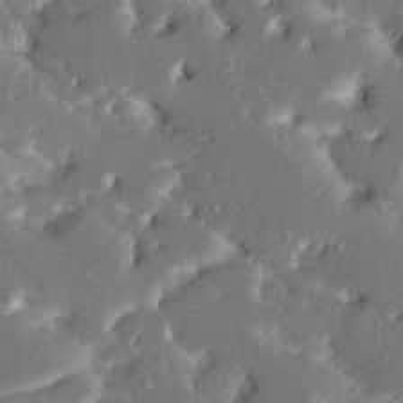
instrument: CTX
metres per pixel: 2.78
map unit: HNhu
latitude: 6.1767
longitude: -6.2900
